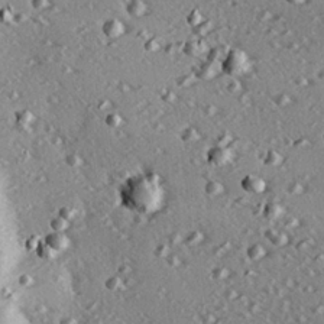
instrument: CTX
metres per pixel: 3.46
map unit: eHh
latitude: 22.3089
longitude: -89.9151
